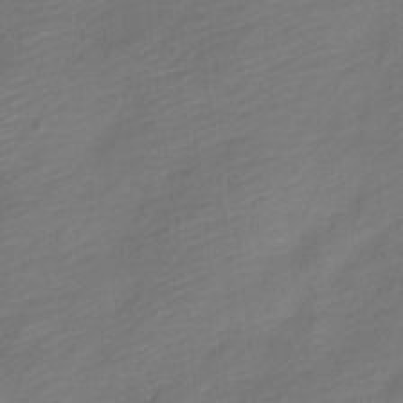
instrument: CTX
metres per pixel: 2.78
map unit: Nve
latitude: -17.9178
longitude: 109.1053
